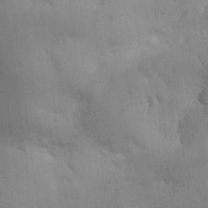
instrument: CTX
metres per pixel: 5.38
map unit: eHh
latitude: 26.3845
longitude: -68.1767
